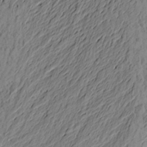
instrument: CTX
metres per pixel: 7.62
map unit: Aa
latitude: 23.0647
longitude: -149.1970
